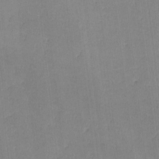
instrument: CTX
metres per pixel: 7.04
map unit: lHvf
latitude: -10.9353
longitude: -101.2348
